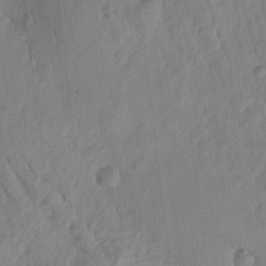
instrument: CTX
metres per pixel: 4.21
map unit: Htu
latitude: 2.0822
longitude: -178.1389
